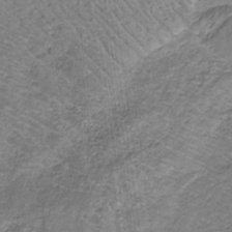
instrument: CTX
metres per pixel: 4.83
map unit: eHb
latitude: -32.8408
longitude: 67.7478
